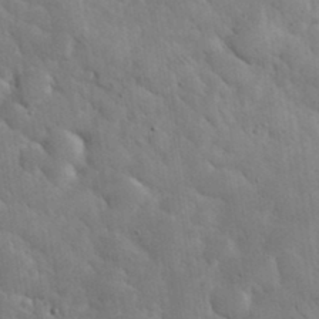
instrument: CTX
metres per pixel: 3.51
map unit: eHh
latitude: 36.6491
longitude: -67.6505
